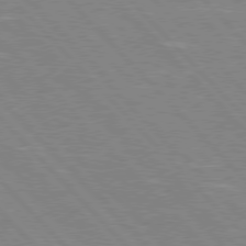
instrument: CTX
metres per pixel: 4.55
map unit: Hpe
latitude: 76.4601
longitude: -126.7813
